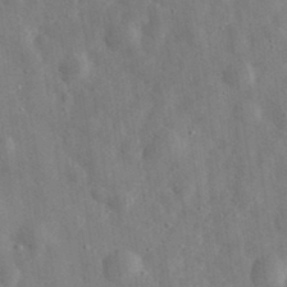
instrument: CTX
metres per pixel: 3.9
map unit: eHh
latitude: 33.1214
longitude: -77.9339
